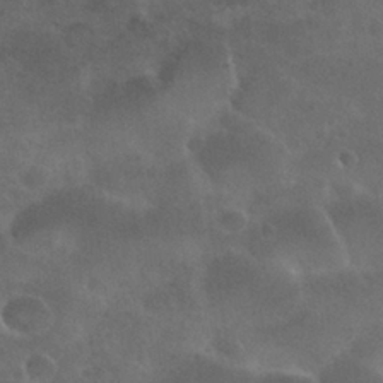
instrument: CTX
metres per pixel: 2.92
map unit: Nhu
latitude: 29.2915
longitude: -52.7624
